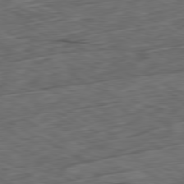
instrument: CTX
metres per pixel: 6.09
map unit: Ap
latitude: -80.6519
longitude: -73.7639
